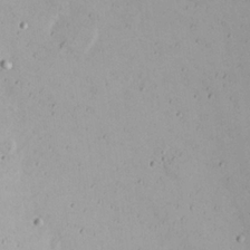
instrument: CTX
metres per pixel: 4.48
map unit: Nhu
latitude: 21.8773
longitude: -70.1389
